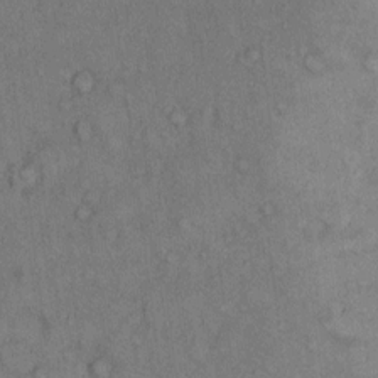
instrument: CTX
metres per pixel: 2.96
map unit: Hto
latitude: 10.4034
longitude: -59.4993
